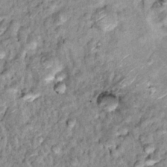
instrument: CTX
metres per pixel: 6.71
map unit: Hto
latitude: 14.4034
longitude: -35.3481
